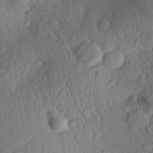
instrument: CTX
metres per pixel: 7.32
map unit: Aa
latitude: 25.6693
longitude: -145.3293
